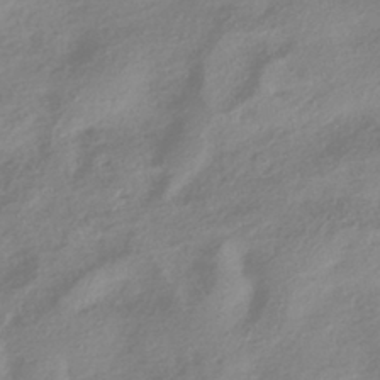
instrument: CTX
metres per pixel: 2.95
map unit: HNhu
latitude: -41.3132
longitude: 92.1039
